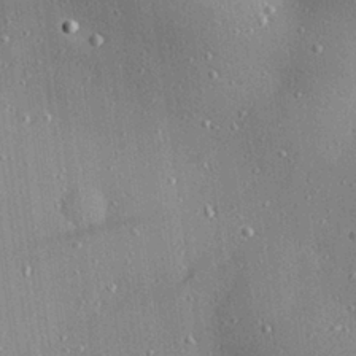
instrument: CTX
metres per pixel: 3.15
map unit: Hve
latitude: 27.9528
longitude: -90.3845
